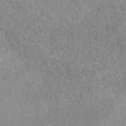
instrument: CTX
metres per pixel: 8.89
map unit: Nhe
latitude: -36.6896
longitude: -177.2915
